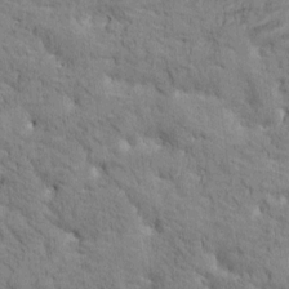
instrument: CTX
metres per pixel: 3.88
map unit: Htu
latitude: -2.7652
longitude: 175.1620
